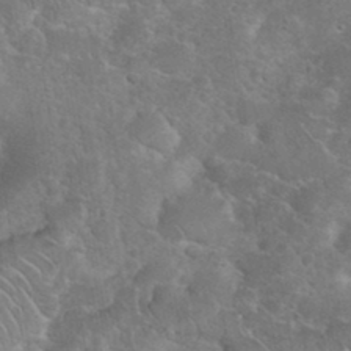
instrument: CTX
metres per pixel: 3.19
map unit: eHh
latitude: 35.8583
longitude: -64.7057
